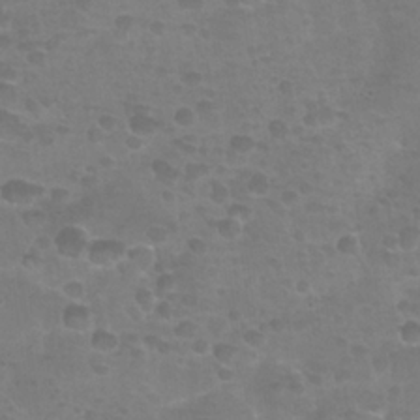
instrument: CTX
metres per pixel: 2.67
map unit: Nhu
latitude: 24.7435
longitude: -52.7813
